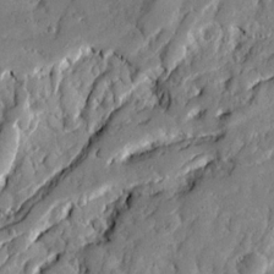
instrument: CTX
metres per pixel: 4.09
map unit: Ave
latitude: 20.3279
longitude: -129.6316
